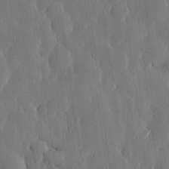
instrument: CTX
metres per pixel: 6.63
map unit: lHvf
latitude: 18.4601
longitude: -112.8569
